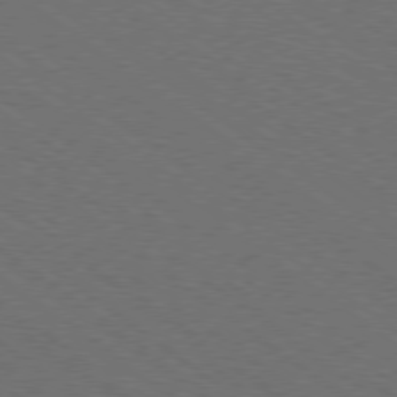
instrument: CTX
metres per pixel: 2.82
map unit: Ap
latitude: -79.4832
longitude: -64.3845
